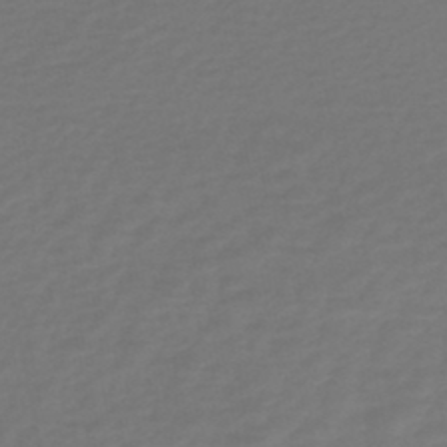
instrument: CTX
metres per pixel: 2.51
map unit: HNhu
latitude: -47.0675
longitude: 98.4440
